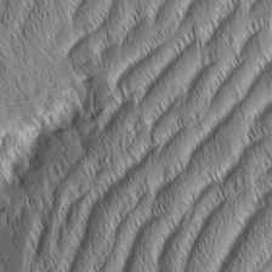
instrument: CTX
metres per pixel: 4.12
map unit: Aa
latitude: 7.0458
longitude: -131.2348
